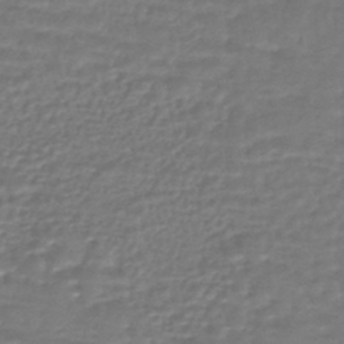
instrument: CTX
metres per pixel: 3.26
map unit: HNhu
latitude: -45.7667
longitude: 96.2173
